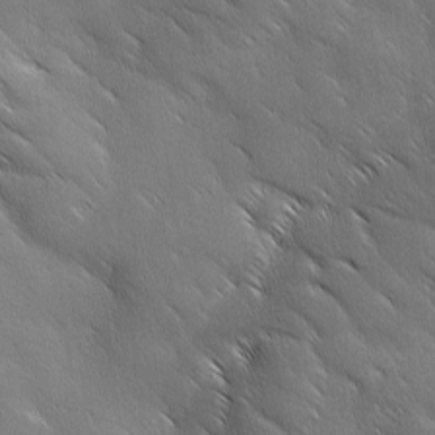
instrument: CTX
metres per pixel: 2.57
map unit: Ave
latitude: 1.7638
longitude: -114.0633
